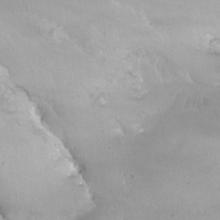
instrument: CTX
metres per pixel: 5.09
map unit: Nhu
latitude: -12.7274
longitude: -66.9513
